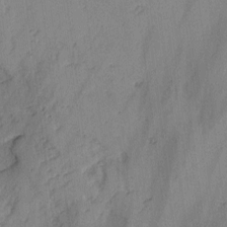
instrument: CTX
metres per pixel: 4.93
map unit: lAvf
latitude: -2.7841
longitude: -105.2348
